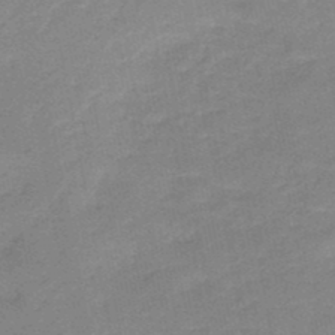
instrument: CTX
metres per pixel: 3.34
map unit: HNb
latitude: -49.1054
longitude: -43.4238
